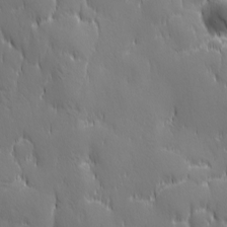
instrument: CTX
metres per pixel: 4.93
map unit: Ave
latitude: 2.1578
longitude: -113.4048
